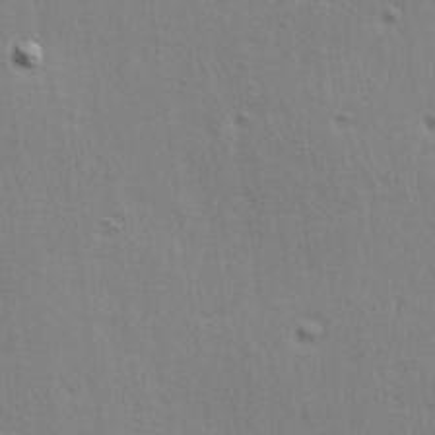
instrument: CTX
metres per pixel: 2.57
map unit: Hve
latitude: 25.6127
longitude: -93.8772
